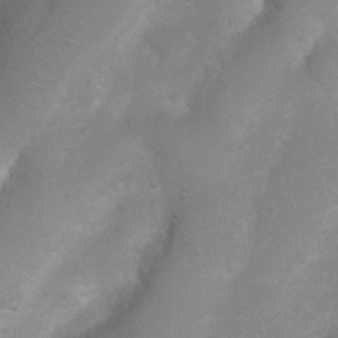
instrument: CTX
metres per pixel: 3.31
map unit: Nhu
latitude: 4.3467
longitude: -25.1025
